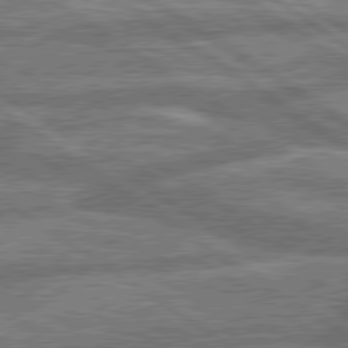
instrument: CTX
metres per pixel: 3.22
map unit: lApd
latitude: 79.9906
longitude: -169.3293
